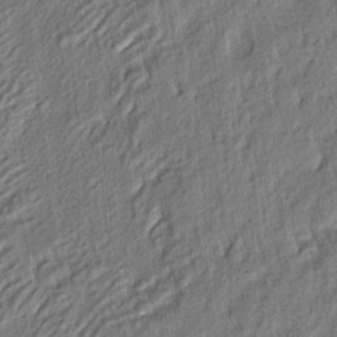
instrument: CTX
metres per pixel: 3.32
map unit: eHh
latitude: 4.6868
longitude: -77.2915
